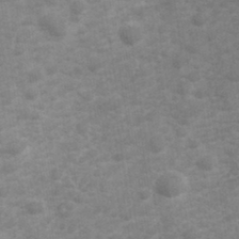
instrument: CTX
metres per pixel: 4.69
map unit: Hve
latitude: 32.5168
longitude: 151.6344
